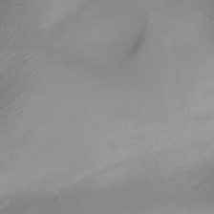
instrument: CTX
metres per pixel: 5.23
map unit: Nhu
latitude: -13.4077
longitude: -51.4426
